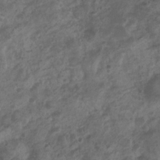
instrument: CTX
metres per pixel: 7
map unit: Nhu
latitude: 7.1403
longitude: -21.4048
